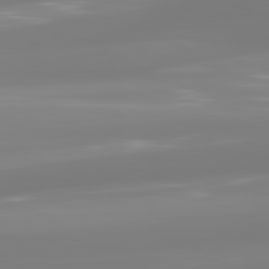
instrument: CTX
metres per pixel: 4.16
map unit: lApd
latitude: 81.6694
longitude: -148.3656
